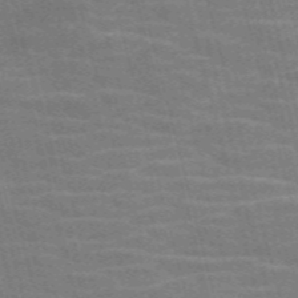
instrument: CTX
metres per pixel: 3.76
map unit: Nve
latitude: -58.2928
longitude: 62.4629
